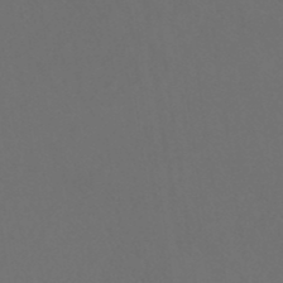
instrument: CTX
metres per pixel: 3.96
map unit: ANa
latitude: 39.6694
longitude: 20.9163
